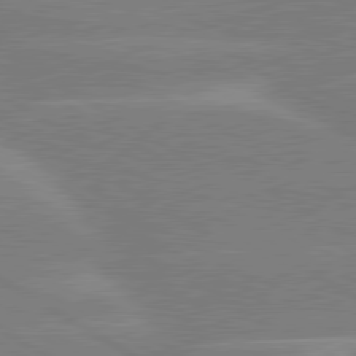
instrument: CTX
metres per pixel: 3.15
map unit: lApd
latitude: 80.3467
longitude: -123.0458
